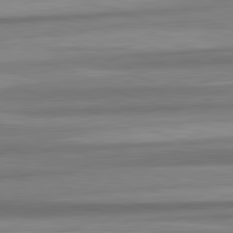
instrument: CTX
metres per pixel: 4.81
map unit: lApd
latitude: 82.5545
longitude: 178.7274
